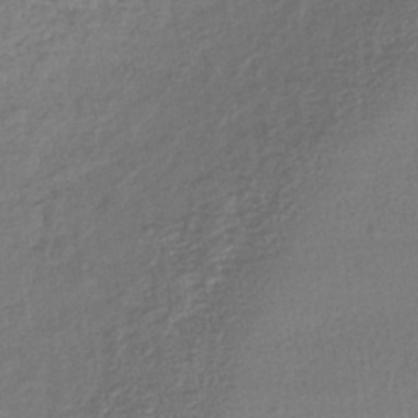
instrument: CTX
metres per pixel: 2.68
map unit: lHb
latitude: -40.8030
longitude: 69.2942
